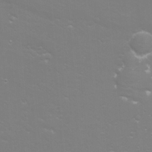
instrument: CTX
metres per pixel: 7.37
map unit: eHh
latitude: -11.0675
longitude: -65.4804
